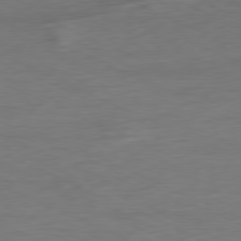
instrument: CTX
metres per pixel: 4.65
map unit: Ap
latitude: -80.3495
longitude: -92.5168
